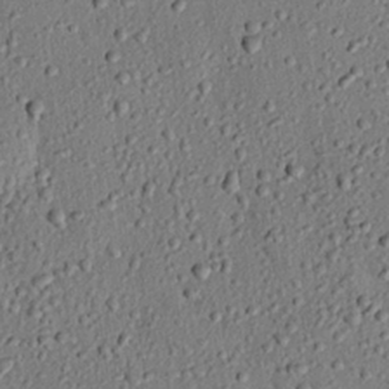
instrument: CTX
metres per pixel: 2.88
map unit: eHh
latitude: 25.4804
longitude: -78.3090
